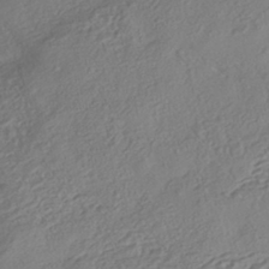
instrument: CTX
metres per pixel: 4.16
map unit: eHh
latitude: -42.4251
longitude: 118.8786
